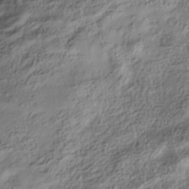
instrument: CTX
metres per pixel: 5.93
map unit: HNhu
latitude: -39.5777
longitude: 107.5777
